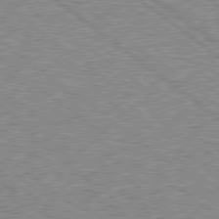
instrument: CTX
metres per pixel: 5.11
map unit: Hpe
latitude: 78.6680
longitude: -169.1781
